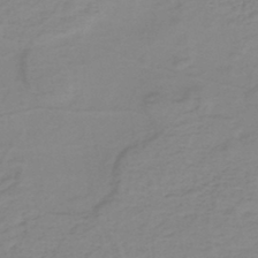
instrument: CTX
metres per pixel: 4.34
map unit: eHh
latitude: -44.6896
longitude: -29.5749
